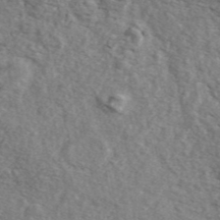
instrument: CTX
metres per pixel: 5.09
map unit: ANa
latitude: 44.1955
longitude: 47.2754
